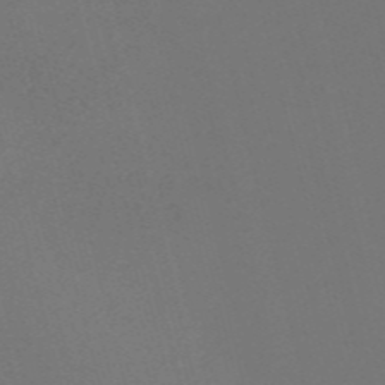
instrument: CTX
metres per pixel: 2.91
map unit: Nve
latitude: -57.4265
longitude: 52.1605
